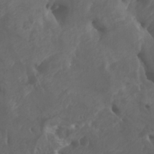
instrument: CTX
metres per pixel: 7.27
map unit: Htu
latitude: -6.3873
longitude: -76.4601
